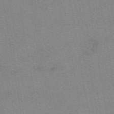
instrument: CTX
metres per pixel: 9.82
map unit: eAb
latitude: 49.4993
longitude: 105.6344
